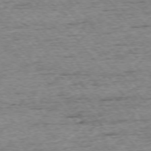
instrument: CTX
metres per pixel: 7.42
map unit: Ap
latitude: -75.0109
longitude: -90.5735
